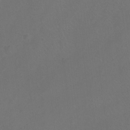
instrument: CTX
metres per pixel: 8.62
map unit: Hto
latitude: -12.6896
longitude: -40.5356
